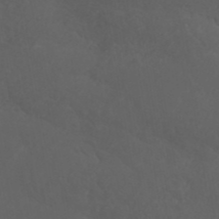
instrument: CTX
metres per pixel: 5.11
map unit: ANa
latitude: 40.9324
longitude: 53.9556
